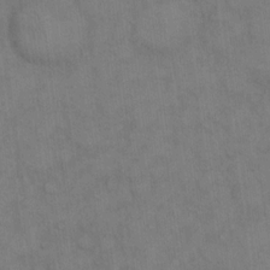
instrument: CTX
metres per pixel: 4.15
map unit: eHh
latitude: 14.4223
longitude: -62.5924
